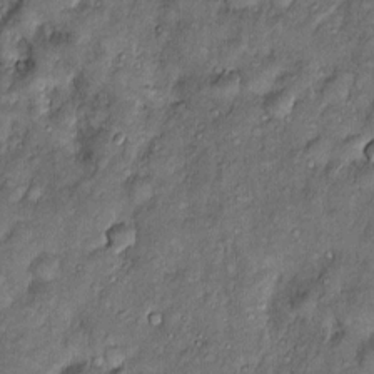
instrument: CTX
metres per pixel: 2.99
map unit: Htu
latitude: -6.8975
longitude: 158.5574
